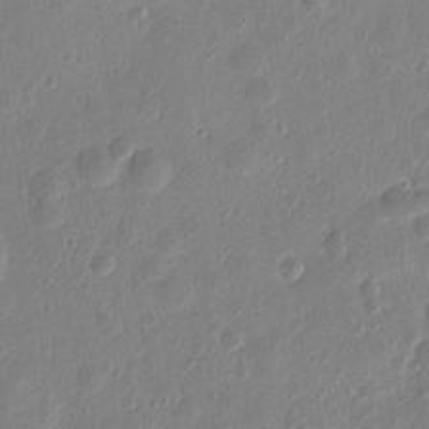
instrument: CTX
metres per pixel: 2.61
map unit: Htu
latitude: 1.6882
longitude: -178.5357
